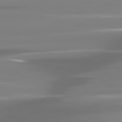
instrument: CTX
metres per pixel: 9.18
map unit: lApd
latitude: 81.2726
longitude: -138.8569
